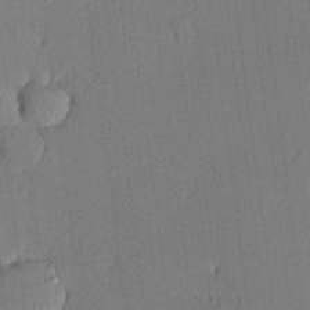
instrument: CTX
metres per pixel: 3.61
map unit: lHvf
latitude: 20.4223
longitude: 144.6519
